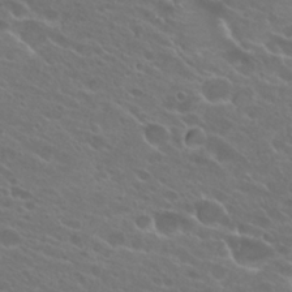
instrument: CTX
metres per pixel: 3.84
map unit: Hto
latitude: 24.7435
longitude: -38.1200
